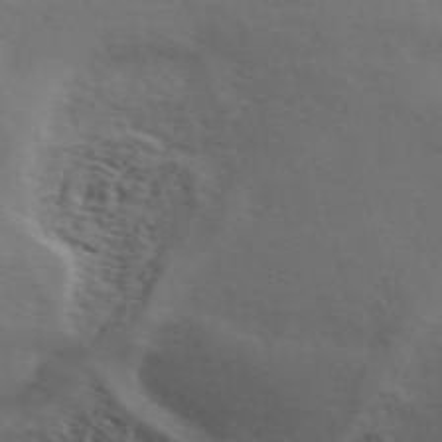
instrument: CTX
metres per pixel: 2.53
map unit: ANa
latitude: 50.2522
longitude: -81.5938
